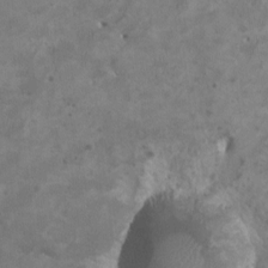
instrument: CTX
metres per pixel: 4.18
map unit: HNhu
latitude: 3.1592
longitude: -3.7827
